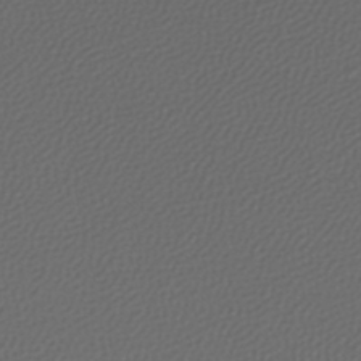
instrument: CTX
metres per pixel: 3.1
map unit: lHb
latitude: -43.7666
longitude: 72.4062
